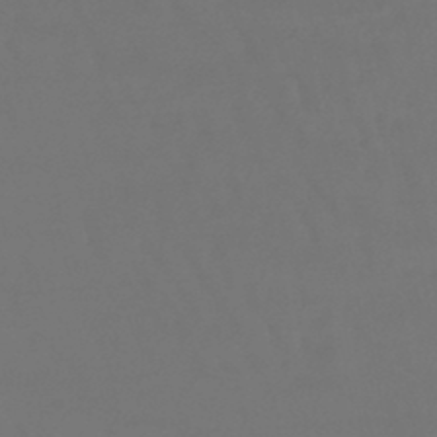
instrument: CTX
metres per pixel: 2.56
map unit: lHb
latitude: -46.2361
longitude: 76.3306
